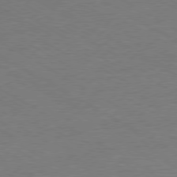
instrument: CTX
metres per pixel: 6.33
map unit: Ap
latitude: -80.2362
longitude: -86.9325
